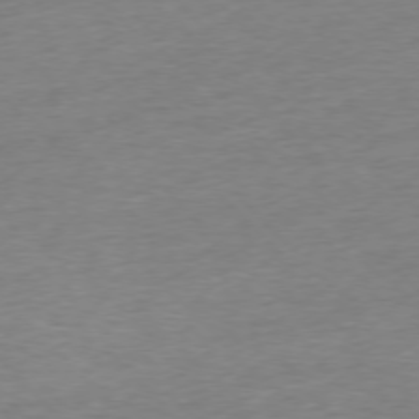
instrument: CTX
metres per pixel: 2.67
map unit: Ap
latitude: -76.7652
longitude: -97.6694
